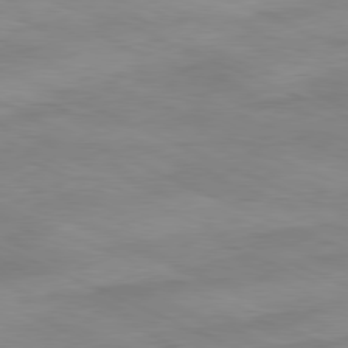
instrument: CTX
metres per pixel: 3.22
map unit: Ap
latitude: -81.5399
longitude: -81.8772
